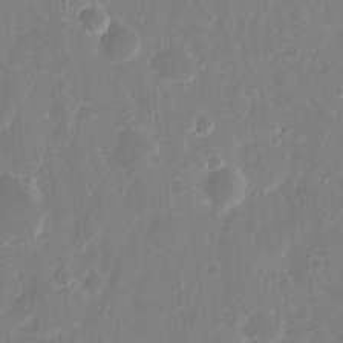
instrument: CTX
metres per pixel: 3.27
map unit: eHh
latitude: 12.0255
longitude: -72.4034
